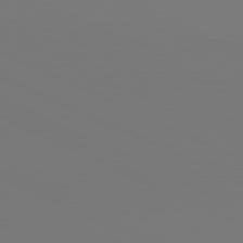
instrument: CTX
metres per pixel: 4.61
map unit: lApd
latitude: 81.0269
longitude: 147.7666
